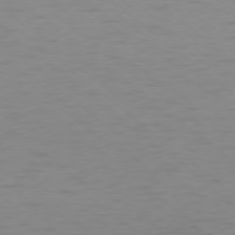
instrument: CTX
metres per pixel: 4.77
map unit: Ap
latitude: -78.5384
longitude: -69.2915
